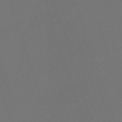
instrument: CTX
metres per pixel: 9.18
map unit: eHh
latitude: -63.4454
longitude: 51.8233
